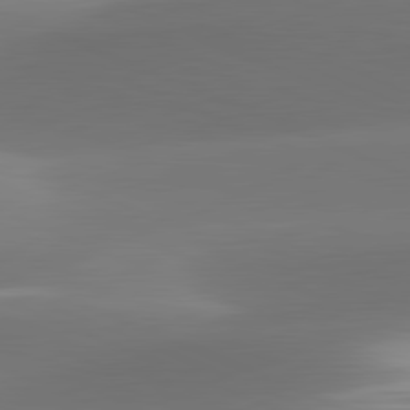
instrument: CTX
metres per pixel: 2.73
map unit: lApd
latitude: 81.7639
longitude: -160.8758
